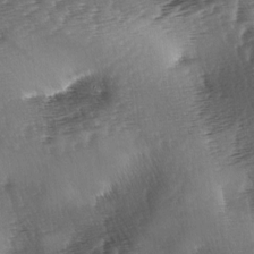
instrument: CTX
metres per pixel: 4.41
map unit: lAa
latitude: -3.7666
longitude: -126.8569
